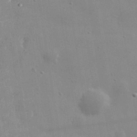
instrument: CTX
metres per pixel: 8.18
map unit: lHvf
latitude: 31.6127
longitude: -89.6316
